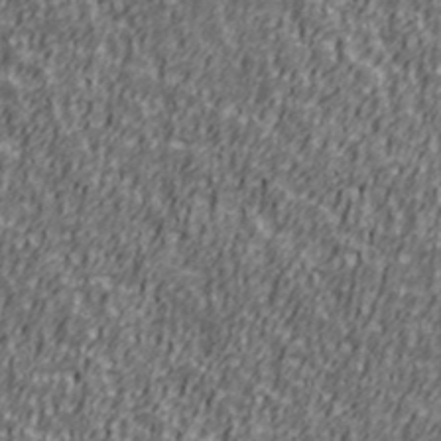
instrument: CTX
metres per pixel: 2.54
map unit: Ave
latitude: 41.1214
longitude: -112.6301
